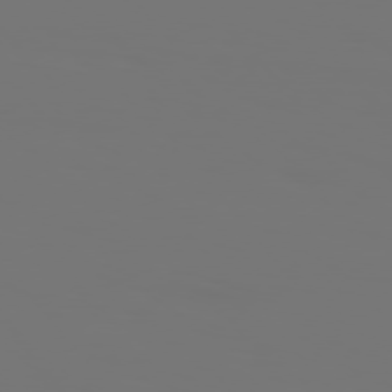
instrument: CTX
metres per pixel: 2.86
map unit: Hpe
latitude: 76.1200
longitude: -139.7261
